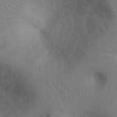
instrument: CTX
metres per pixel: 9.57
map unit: Ht
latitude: 0.0822
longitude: -13.4616
